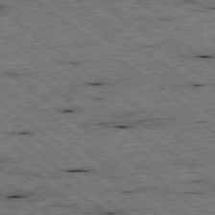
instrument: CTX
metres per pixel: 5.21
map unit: Ap
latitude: -78.9352
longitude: -50.7057
